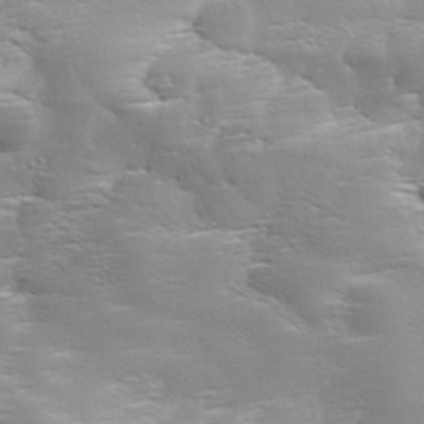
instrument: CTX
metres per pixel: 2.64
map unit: Ave
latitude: 11.0459
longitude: -106.3278
